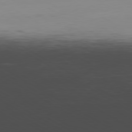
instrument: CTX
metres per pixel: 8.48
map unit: Hpe
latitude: -80.4251
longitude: 18.8030
